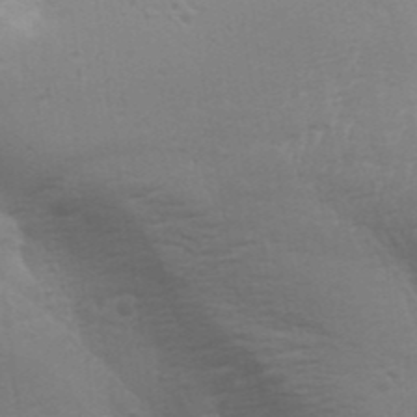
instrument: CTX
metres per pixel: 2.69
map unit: Aa
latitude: 31.9906
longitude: -133.6127
